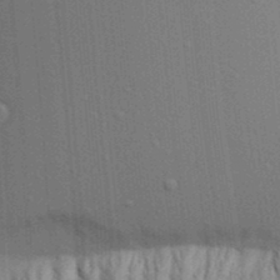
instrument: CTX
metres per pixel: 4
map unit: Aa
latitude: 19.6505
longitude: -143.4804
